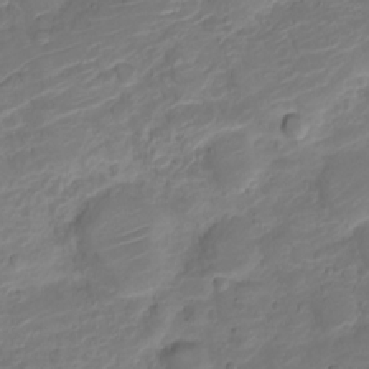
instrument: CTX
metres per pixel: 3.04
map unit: Nve
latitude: -20.0661
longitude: 105.7099
